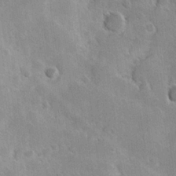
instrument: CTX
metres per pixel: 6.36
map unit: Hve
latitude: 23.6316
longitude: 147.3887
